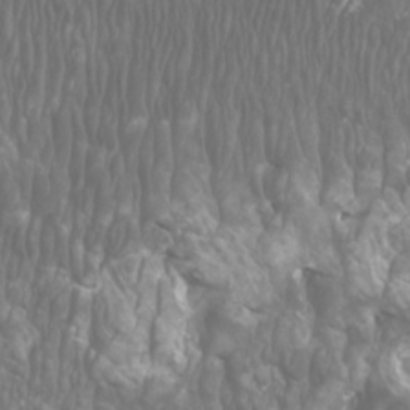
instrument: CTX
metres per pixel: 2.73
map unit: Htu
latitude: -5.6344
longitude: -75.4615
